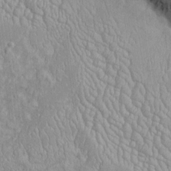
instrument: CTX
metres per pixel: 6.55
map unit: Htu
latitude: -5.7288
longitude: 156.6707
